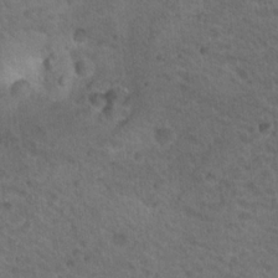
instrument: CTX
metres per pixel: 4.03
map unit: Nhu
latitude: 19.2159
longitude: -32.6302
